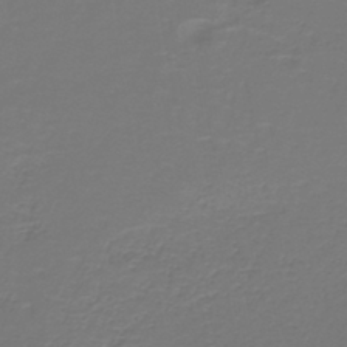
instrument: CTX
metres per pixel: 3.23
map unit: lHb
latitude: -42.2550
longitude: 57.1998
